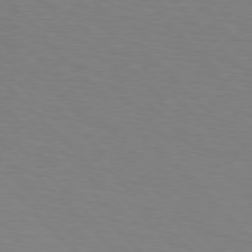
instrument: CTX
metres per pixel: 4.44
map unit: Hpe
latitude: 76.8380
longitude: -160.5734
